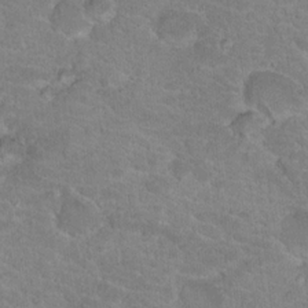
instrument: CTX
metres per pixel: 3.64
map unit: Hto
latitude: 18.1955
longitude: -34.3656
